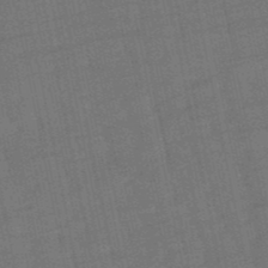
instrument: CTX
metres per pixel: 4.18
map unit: eHb
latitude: -50.2739
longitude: 78.3117
